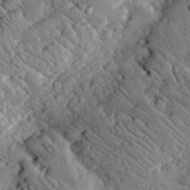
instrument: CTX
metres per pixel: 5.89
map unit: lHvf
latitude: 33.0270
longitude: -85.1214
